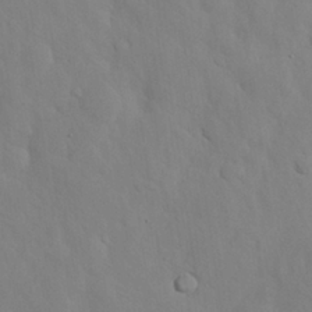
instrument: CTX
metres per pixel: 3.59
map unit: Nhu
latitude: 26.7435
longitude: -72.6302
